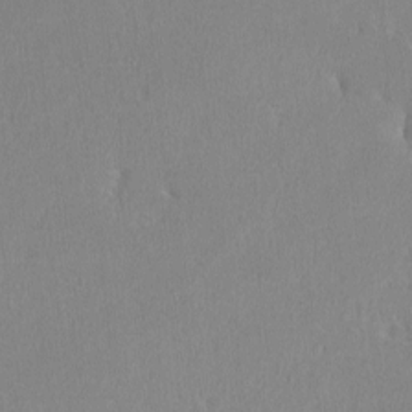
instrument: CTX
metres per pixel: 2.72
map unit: lHvf
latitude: -13.0864
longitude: -100.1578
